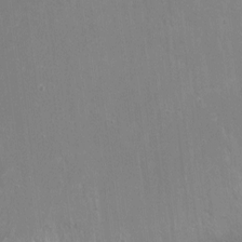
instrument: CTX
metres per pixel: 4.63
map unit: Nhu
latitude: -13.8422
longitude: -40.1010
